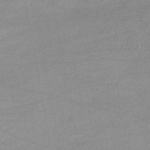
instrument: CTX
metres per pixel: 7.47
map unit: lHb
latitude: -46.1228
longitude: 62.0472
